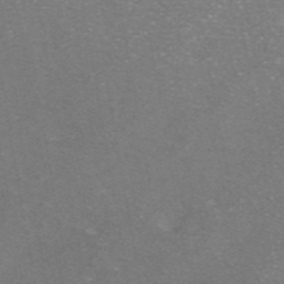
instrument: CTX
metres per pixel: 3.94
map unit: ANa
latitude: 42.6302
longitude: 25.5210
